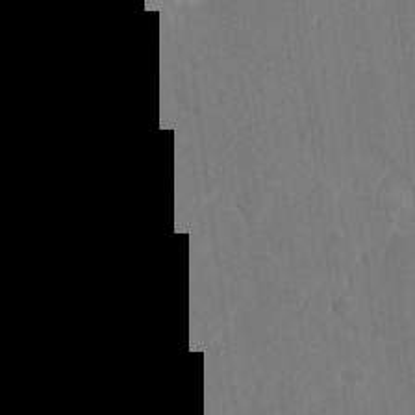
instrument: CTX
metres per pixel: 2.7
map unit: eHh
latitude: 8.8002
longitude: -68.3467
